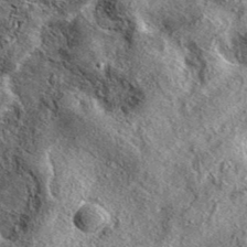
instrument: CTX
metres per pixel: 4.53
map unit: eAb
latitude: 38.0822
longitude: 109.5588
